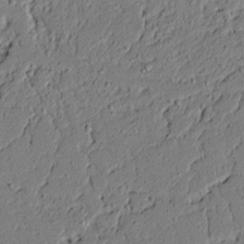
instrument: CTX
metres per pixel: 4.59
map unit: lAvf
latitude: 5.4804
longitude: 167.1620
